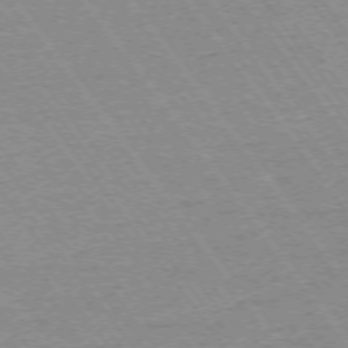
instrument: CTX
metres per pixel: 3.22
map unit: Ap
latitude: -74.4440
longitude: -82.4601
